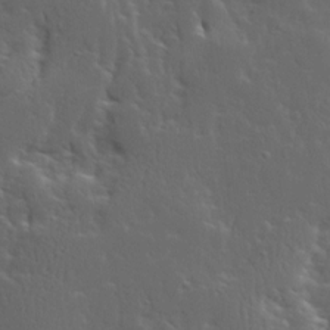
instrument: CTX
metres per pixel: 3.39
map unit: Ave
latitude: 13.9150
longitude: -135.7449
